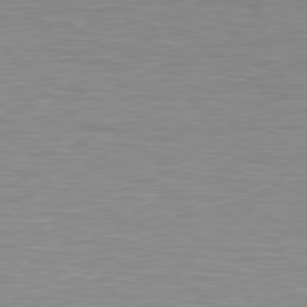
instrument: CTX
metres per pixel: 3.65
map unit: lApd
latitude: 79.4049
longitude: -88.9325
